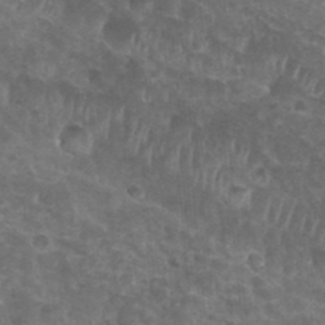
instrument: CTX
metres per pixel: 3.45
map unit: Nhu
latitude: 28.1389
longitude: -54.8191
